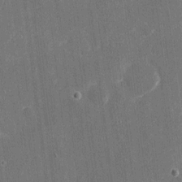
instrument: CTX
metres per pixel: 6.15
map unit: eHh
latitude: 7.3293
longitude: -67.8205
